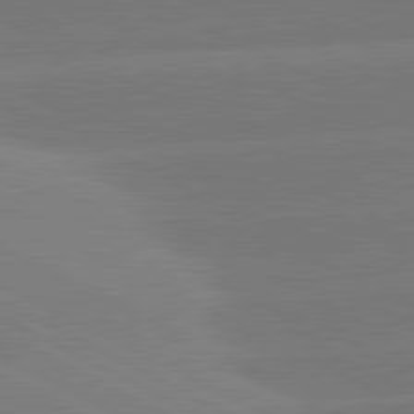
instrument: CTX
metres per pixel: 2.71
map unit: lApd
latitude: 81.3671
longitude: -153.4049
